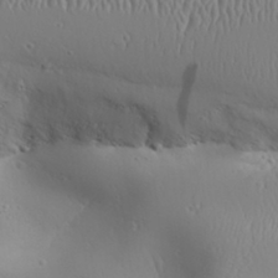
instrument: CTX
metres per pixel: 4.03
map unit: Aa
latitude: 31.5938
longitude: -143.1214
